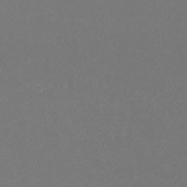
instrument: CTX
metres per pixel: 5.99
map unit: Htu
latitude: -6.6329
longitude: -73.3860
